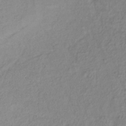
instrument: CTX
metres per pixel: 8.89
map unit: lHb
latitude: -35.6911
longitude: 66.6896
